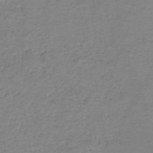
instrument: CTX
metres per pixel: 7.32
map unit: HNb
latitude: -48.4251
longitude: -39.7072
